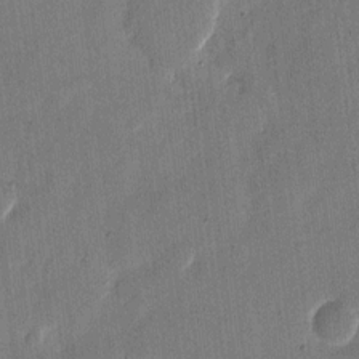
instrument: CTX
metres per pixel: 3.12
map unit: eHh
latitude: 11.5749
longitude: -68.5924
